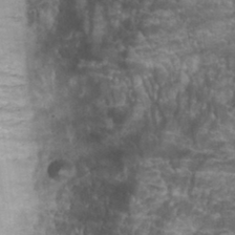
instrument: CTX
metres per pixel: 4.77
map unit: Hto
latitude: 34.0822
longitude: -42.9325
